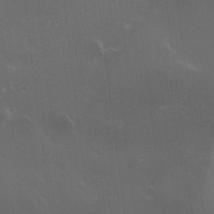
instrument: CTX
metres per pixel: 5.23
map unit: HNhu
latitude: 5.6505
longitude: 8.6140
